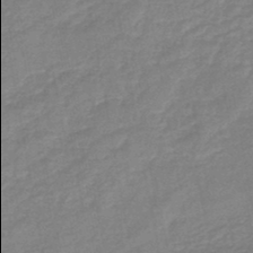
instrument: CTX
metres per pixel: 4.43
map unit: eHb
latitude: -45.2754
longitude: 82.0094
